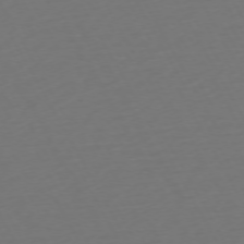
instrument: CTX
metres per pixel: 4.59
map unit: Ap
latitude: -74.2173
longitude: -69.3293
